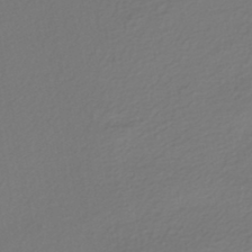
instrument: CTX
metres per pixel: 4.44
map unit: HNhu
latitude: -47.2376
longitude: 103.8233
